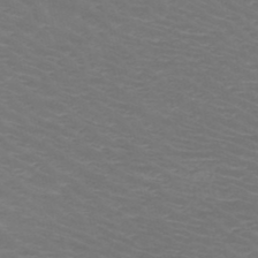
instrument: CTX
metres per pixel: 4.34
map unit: HNb
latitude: -48.8219
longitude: -46.5924
